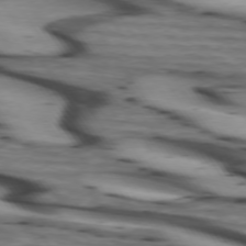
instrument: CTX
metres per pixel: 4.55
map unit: lApd
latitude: 74.1767
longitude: -64.3089
